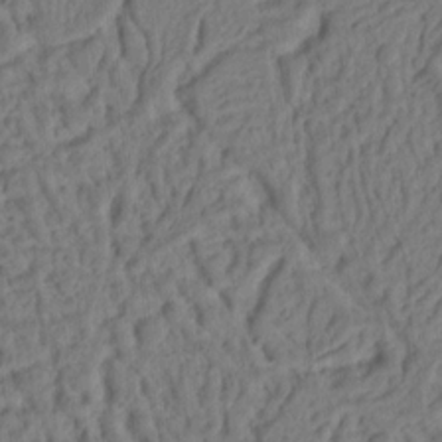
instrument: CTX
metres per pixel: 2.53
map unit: Ht
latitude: 9.8583
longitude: -75.0836
